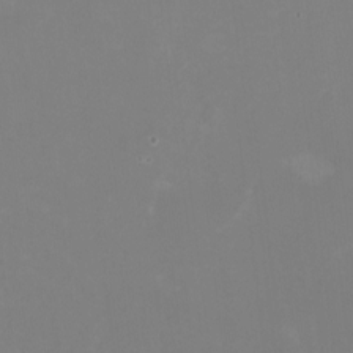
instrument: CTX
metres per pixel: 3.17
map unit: HNhu
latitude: -0.9731
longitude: -5.0647
